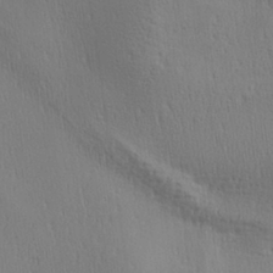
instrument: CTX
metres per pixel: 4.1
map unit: Aa
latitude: 28.1011
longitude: -138.4034
